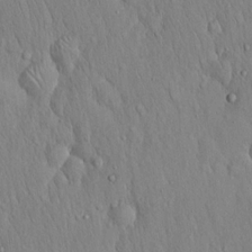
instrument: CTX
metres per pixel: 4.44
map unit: Hto
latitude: 16.7057
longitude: -58.4034
